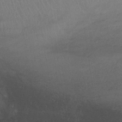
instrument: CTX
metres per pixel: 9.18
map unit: lHb
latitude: -33.2943
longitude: 65.0298
